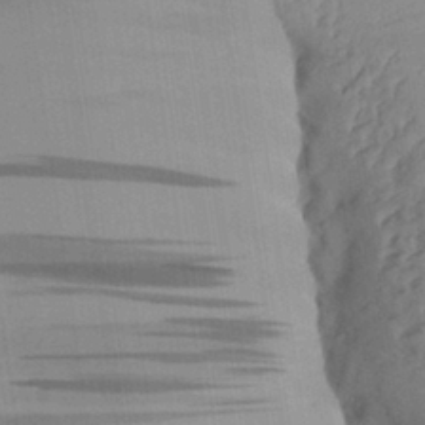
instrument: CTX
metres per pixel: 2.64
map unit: Aa
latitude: 30.1578
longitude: -132.9514
